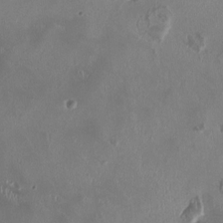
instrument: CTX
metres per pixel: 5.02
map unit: HNhu
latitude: 1.1592
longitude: -4.4601
